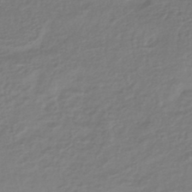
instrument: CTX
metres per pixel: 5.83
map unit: HNhu
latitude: -46.3684
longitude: 96.6708
